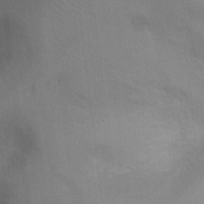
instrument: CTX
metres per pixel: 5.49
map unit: Ht
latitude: -7.8233
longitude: -24.2333
